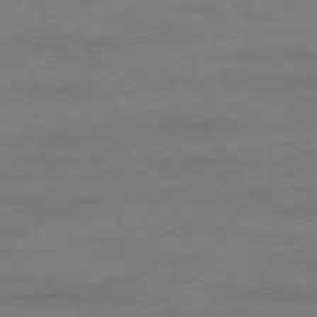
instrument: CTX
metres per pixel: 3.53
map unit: Ap
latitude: -76.5385
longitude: -84.0822
